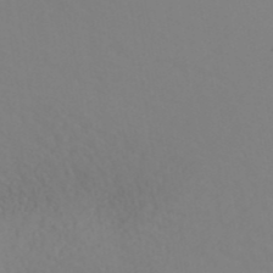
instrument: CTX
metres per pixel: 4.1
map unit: ANa
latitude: 40.6301
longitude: 22.5952
